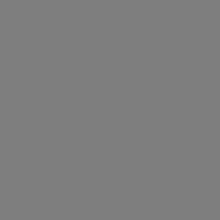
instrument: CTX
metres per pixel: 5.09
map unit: Hpe
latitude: 78.8002
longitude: -166.9702
